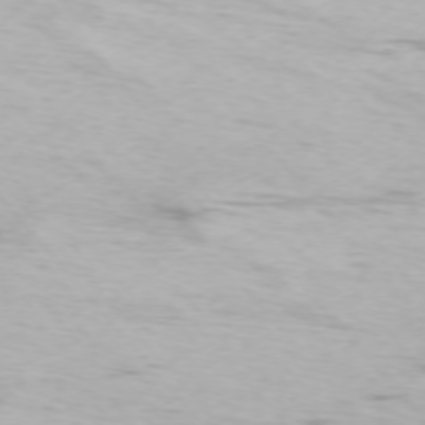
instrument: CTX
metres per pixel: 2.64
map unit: Ap
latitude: -75.0298
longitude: -76.1389
